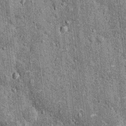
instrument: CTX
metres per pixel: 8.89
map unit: Nhu
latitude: 15.6883
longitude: -32.4412
